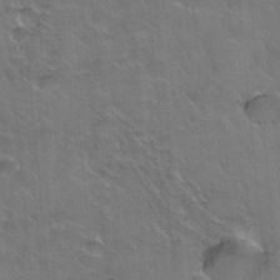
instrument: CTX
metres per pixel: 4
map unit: Hto
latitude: 36.4034
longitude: -46.7813
